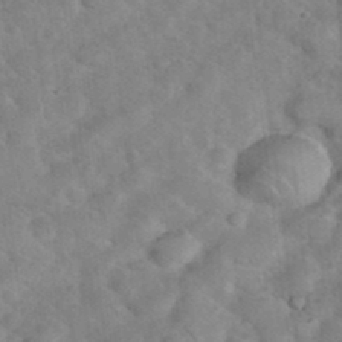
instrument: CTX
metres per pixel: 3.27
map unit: eHh
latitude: 37.0270
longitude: -65.1214
